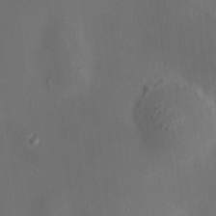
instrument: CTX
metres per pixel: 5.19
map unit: HNhu
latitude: 10.4790
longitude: 10.9164
